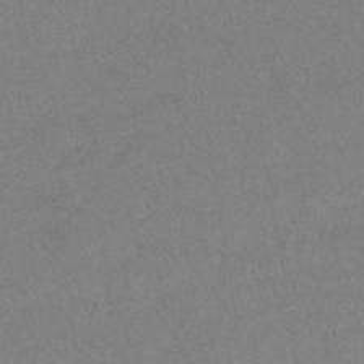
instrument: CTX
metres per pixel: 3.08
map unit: lHb
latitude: -40.5951
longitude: 66.1228
